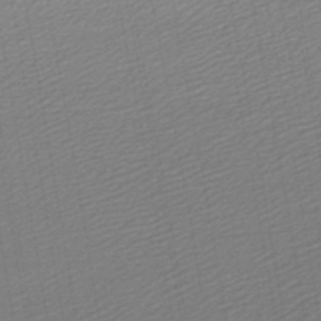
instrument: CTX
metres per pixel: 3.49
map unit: lHb
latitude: -46.8219
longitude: 59.1431
